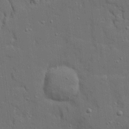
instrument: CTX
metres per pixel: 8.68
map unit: Ave
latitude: 19.1214
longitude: -128.7813
